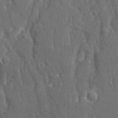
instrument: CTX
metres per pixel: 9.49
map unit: Ave
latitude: 22.5546
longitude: -134.3467
